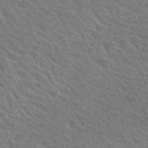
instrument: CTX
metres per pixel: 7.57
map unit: Hto
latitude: 31.2537
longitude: -47.1970
